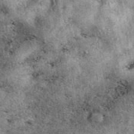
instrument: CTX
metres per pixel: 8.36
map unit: eAb
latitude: 39.9528
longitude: 110.4251
